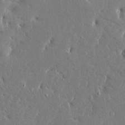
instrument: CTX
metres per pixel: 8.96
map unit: Ave
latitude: 16.5735
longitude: -139.9717
